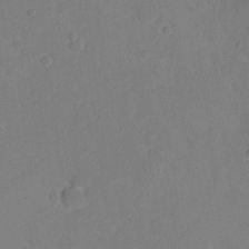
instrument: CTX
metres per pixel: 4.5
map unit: eHh
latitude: 6.4034
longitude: -66.4979
